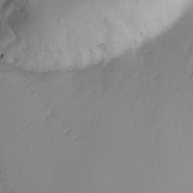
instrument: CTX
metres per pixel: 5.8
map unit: Ave
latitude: 2.4601
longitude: -111.2537
